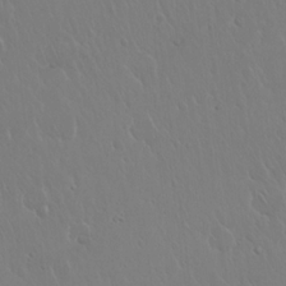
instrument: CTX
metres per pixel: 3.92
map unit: Hto
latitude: 17.6883
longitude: -58.7813
